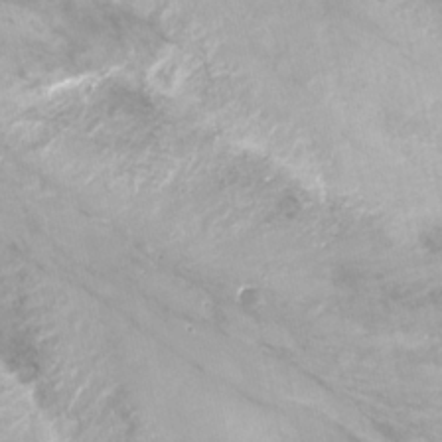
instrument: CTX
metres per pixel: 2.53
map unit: Ht
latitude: -16.1228
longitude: -41.9150
